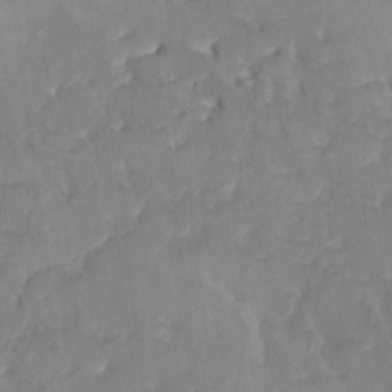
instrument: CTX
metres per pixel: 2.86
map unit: HNhu
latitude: 4.7624
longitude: 10.0283
